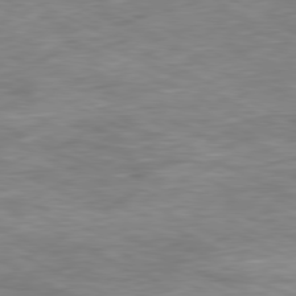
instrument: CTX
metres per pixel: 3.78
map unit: Ap
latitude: -80.9164
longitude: -91.5182
